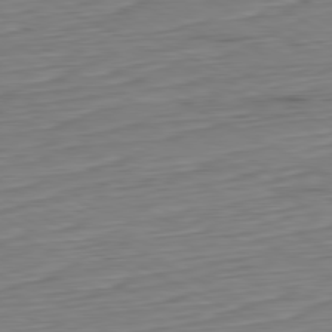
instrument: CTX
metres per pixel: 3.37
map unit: Hpe
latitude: -80.8975
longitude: 21.6721
